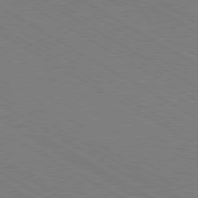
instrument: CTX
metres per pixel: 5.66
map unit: Hpe
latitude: -80.6519
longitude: 16.3685
